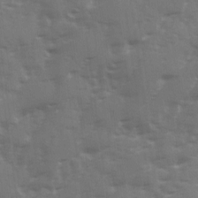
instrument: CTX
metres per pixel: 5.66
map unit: Ave
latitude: 12.4790
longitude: -102.7435
